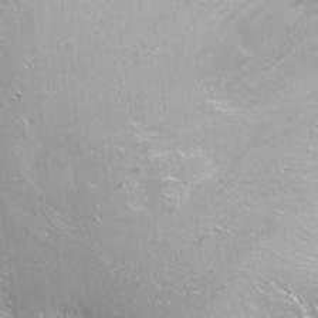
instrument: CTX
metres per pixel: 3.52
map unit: Nhu
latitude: -7.1431
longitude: -46.6680
